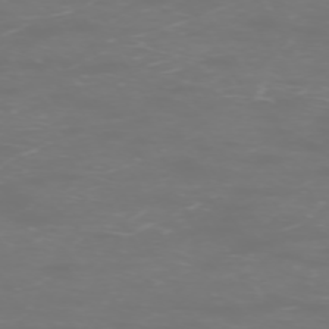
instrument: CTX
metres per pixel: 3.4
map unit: Hpe
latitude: -73.4643
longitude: 4.8975
